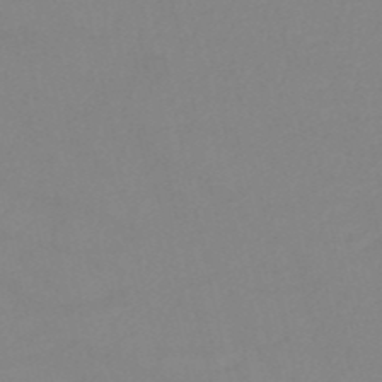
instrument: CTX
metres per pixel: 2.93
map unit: HNb
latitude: -52.5384
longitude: -50.5167
